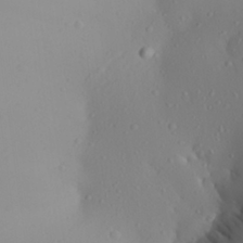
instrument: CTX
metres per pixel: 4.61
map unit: Aa
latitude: 27.1214
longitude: -146.8380
